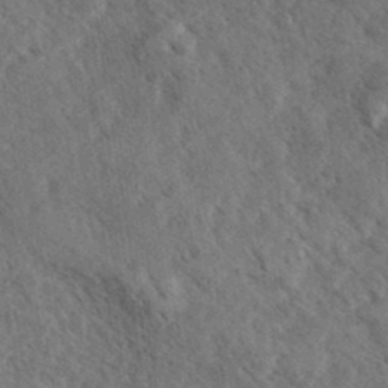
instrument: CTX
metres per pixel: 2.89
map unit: eHh
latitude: 36.7435
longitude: -138.6301
